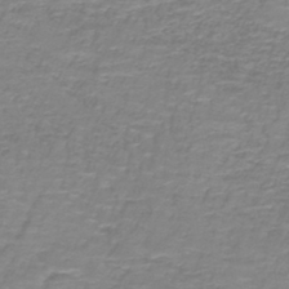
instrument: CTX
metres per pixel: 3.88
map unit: lHb
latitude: -41.2943
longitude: 57.0108
